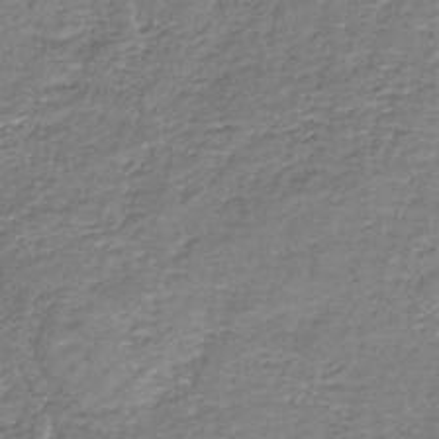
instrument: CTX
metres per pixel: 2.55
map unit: eAb
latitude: -36.5762
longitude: 52.2361
